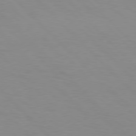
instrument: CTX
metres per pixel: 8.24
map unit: Hpe
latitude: 77.2915
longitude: -160.4412
